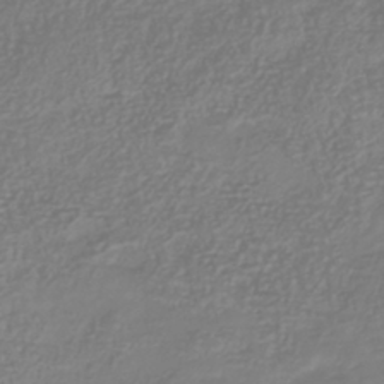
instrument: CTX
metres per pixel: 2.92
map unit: Nhu
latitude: -41.6344
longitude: -84.3845
